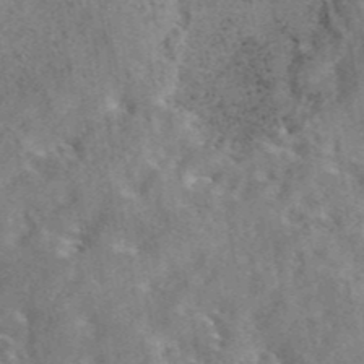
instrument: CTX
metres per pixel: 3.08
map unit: eAb
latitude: 44.0822
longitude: 110.8597
